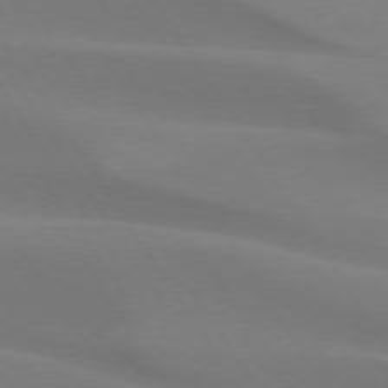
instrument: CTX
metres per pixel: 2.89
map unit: lApd
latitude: 75.0836
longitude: -66.6112
